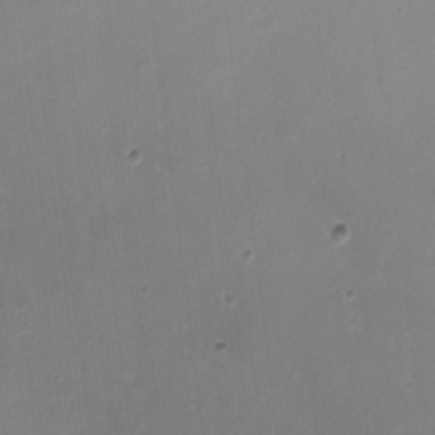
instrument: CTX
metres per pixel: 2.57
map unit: HNhu
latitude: 5.1970
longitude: 2.7652
